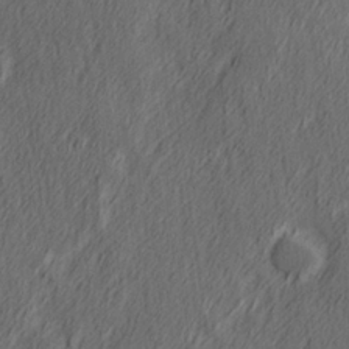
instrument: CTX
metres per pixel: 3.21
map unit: Hve
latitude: 26.2712
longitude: 146.0661
